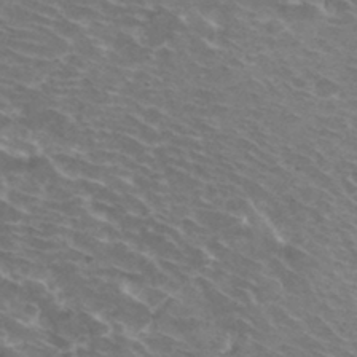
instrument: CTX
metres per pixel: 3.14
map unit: Hto
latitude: 33.1970
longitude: -43.8017
